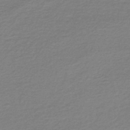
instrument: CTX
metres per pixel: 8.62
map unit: lHb
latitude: -44.7841
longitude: 74.8786
